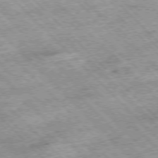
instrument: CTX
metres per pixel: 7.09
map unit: Hpe
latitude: -77.1242
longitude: 13.6722
